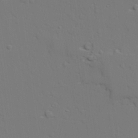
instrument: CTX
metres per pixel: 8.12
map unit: lAvf
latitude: 27.5371
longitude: -109.4048
